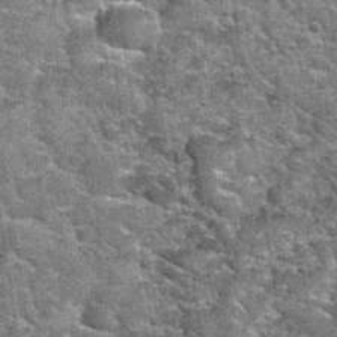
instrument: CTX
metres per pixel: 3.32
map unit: Hto
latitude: 34.8758
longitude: -52.6490
